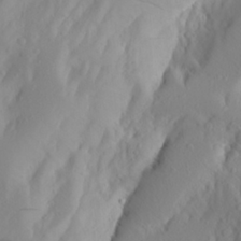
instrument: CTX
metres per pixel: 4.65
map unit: Aa
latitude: 26.7624
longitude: -146.8380
